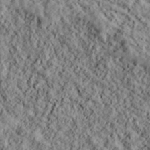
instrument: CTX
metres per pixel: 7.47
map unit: lHvf
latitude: 39.1403
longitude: -88.5168
